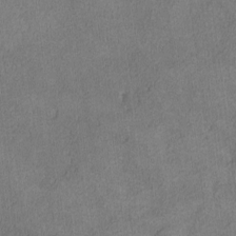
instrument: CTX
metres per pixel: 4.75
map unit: lHvf
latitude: -13.0487
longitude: -100.5924
